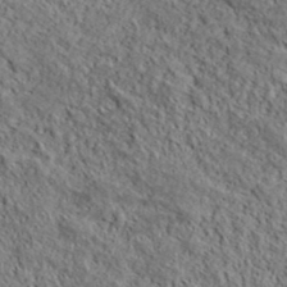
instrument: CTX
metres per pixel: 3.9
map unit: lHvf
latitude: 39.1403
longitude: -87.4615
